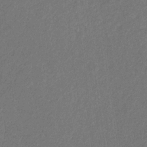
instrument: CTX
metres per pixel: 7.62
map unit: eHb
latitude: -31.1431
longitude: 69.9745
